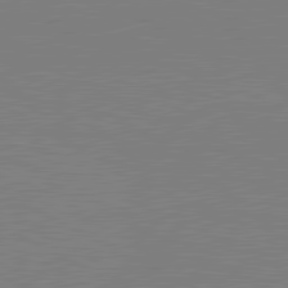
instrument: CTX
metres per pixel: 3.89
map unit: lApd
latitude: 81.1592
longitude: 150.7841
